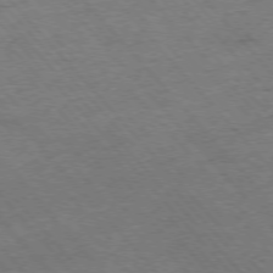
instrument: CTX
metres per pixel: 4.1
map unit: Hpe
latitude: -76.1795
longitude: -14.3657
